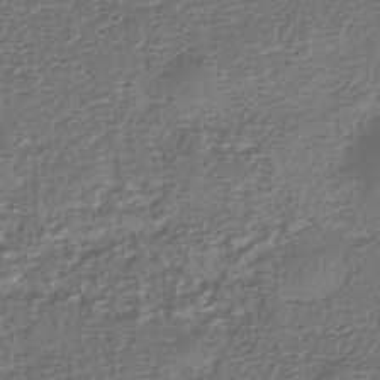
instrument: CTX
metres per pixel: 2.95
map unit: Nhu
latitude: -39.9556
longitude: -84.8380
